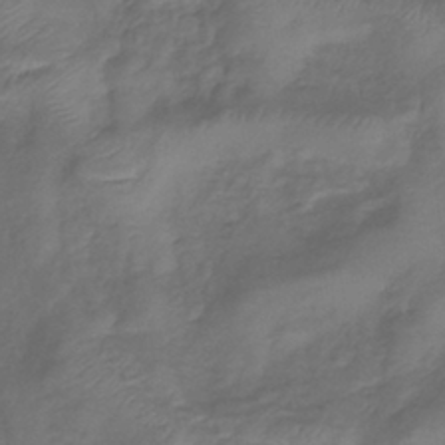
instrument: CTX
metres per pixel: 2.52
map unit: lHb
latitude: -39.6155
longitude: 75.0487
